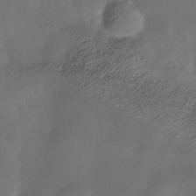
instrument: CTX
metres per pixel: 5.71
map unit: Nhe
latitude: -35.7289
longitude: -130.9514
